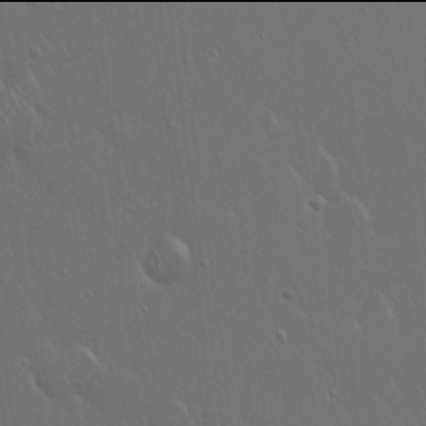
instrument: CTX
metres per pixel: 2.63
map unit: Hto
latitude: 17.9906
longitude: -56.6679
